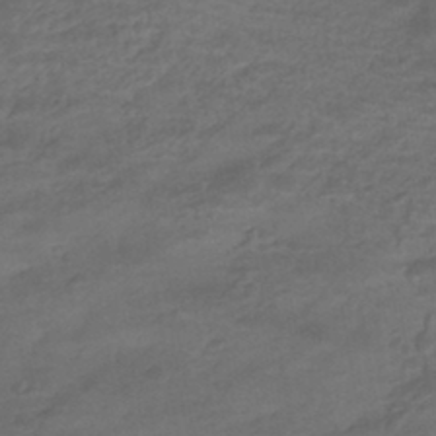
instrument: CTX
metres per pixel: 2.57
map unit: eHb
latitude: -42.8596
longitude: 85.0864
